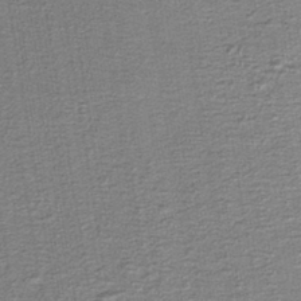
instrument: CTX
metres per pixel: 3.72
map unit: HNb
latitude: -39.6722
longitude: 50.5574
